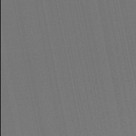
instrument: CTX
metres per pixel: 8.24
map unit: lHb
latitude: -46.3117
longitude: 78.0094
